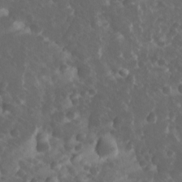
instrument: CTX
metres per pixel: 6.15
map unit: Ave
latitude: 11.7450
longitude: -104.3468
